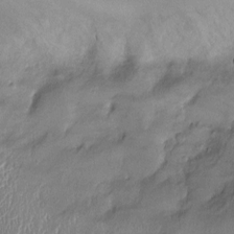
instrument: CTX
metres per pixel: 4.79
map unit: Ht
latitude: -0.7086
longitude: -13.5371
